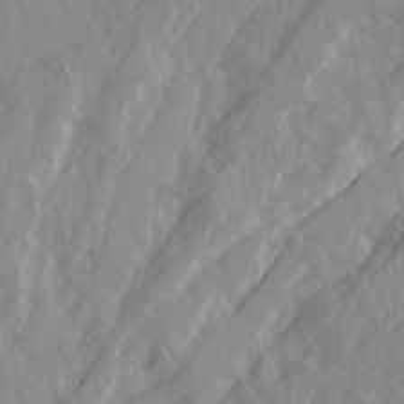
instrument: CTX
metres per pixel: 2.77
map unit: Ave
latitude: 20.9703
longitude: -130.8569
